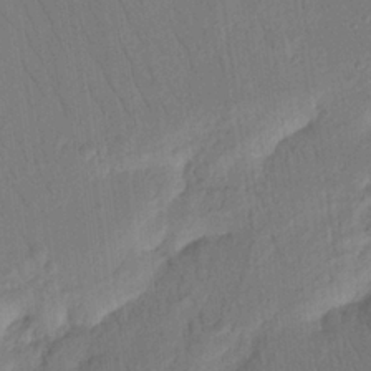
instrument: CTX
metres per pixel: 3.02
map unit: Nhu
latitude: 15.9906
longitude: -75.2915
